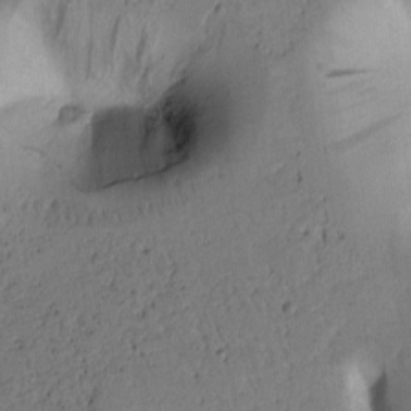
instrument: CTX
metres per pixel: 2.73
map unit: Htu
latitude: -1.2943
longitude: 170.2551
